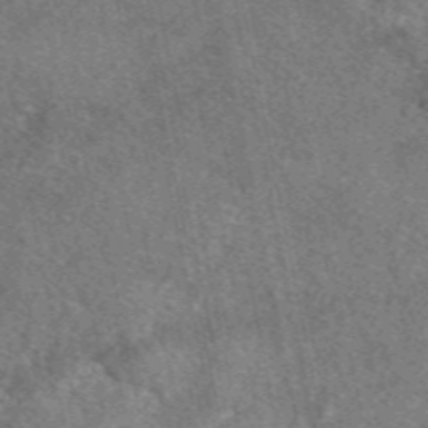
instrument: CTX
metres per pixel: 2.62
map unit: eAb
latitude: 48.3656
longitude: 109.3887
